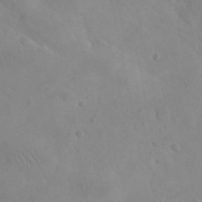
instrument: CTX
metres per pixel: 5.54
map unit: eHh
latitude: 25.4993
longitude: -66.9702
